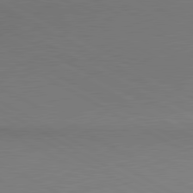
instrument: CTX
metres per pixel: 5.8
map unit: lApd
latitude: 80.7435
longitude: 155.4644
